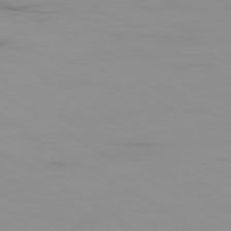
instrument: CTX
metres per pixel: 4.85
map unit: Ap
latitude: -79.5588
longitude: -92.6301
